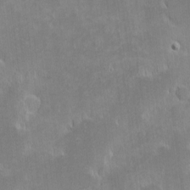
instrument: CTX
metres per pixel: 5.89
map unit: eHh
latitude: -1.9556
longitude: -84.9325
